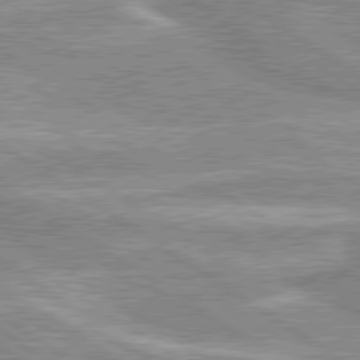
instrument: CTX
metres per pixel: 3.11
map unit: lApd
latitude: 80.1200
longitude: -176.3089
